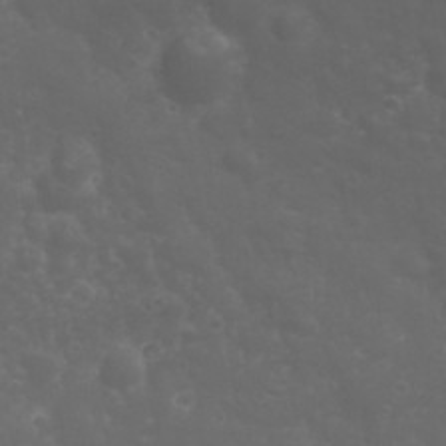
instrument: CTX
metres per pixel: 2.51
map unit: Nhu
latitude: 23.3482
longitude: -61.7449
